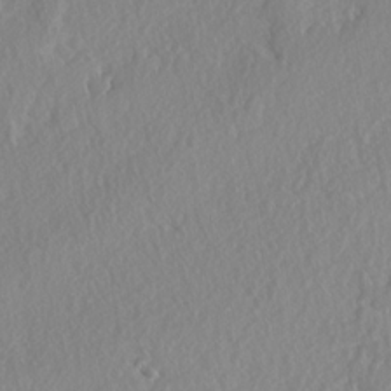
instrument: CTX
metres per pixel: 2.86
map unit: lAvf
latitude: -4.8786
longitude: -108.8191
